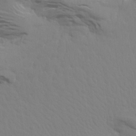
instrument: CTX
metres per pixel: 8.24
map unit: Aa
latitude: 18.5356
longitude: -144.9136
